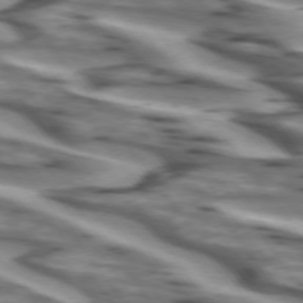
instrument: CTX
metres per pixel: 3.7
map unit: lApd
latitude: 74.4601
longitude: -58.3089
